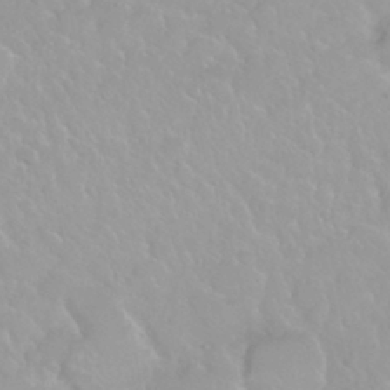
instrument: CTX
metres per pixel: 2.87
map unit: Nhu
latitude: 29.7827
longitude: -55.3293
